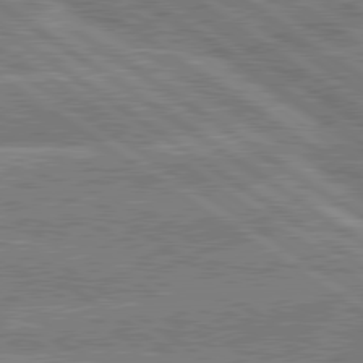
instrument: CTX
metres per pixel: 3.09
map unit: lApd
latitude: 79.7450
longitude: -157.0836
